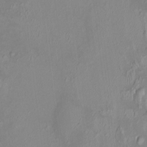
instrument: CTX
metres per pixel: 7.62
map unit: HNhu
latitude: 5.8394
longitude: 10.4251
